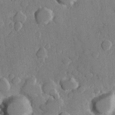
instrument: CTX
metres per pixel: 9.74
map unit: Hve
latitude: 23.1781
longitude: 148.2740
